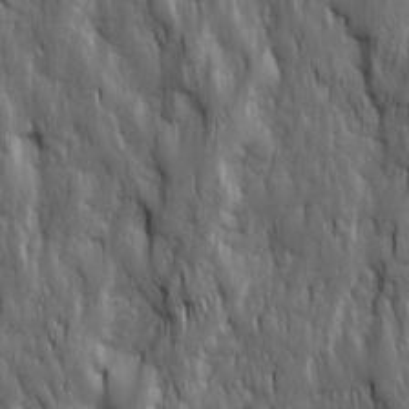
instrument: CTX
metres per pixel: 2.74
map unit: Ave
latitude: 15.8584
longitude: -134.5168
